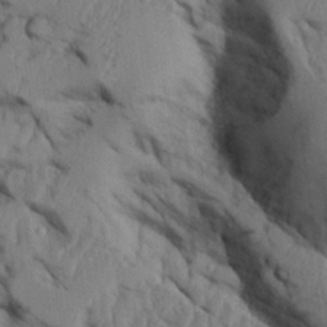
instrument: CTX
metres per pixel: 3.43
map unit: Aa
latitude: 26.4412
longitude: -129.4426
